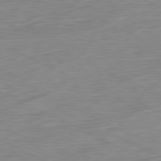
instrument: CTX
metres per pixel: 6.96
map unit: Ap
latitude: -81.6344
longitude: -77.2915
